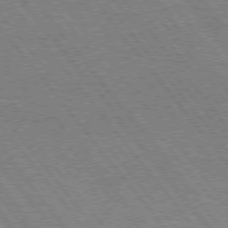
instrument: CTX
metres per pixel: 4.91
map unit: Hpe
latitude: 74.8380
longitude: -140.0633
